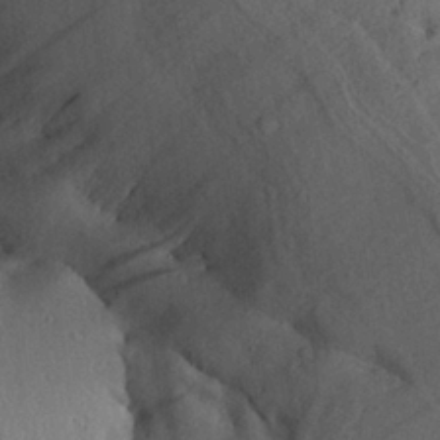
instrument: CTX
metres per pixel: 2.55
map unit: Aa
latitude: 28.0255
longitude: -135.0836
